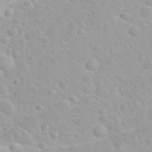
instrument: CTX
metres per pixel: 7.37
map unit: eHh
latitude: 31.9906
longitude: -60.8380
